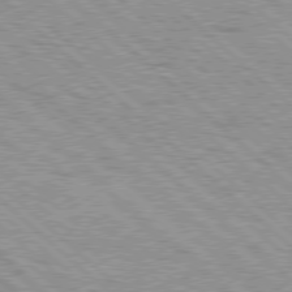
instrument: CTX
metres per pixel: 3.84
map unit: Hpe
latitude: 77.5560
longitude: -156.0822
